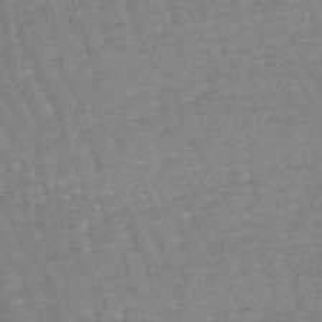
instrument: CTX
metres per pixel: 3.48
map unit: eHb
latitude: -45.4454
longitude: 80.2929
